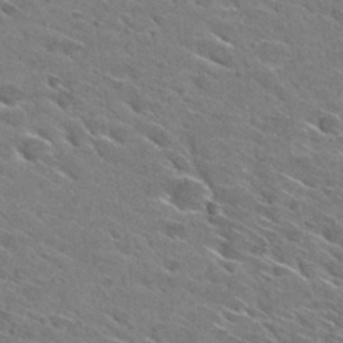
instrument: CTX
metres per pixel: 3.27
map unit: Hto
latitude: 29.4426
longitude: -43.3482
